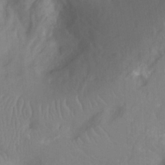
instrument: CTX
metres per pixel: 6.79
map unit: Nhu
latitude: -13.6344
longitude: -24.5734
